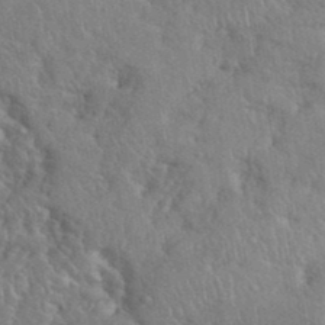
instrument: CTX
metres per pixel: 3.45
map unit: eHh
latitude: 38.0633
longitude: -57.9528
